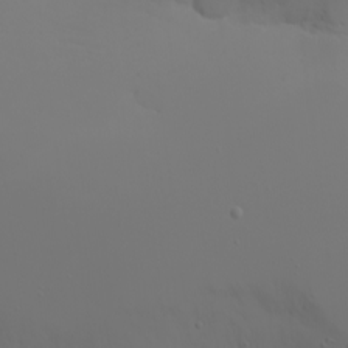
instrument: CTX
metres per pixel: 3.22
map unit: eHh
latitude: -5.5399
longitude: -84.0444
